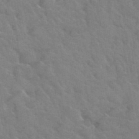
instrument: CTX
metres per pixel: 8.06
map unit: Hto
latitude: 38.7624
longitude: -44.1200
